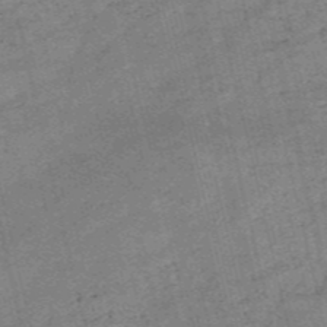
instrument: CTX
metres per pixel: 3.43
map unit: HNb
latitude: -54.5007
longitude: -42.4034
